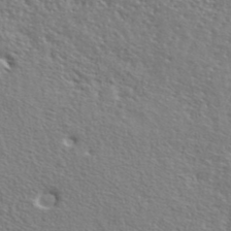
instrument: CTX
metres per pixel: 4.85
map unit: lHvf
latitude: 42.3467
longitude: -88.0444
